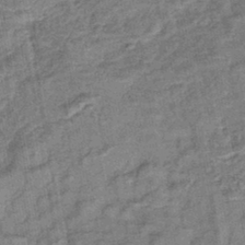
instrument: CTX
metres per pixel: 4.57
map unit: lHb
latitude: -42.6707
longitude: 79.1809
